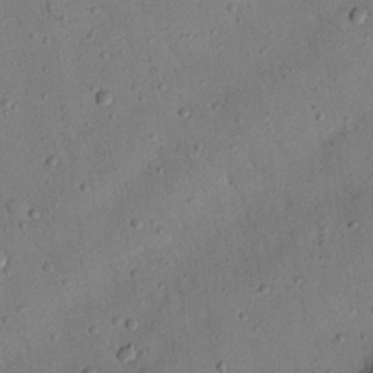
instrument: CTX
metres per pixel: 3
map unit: Nhu
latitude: 22.4223
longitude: -75.4426
